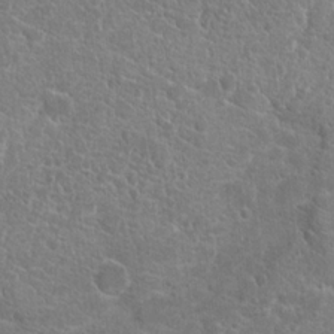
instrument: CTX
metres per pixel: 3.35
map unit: Hto
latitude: 19.1025
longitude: -36.9325
